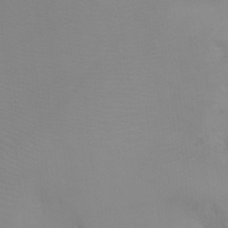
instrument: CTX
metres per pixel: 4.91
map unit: Ht
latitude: -4.1039
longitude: -28.1011
